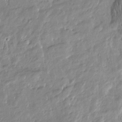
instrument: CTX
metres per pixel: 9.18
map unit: Htu
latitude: -6.2361
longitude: 174.5573
